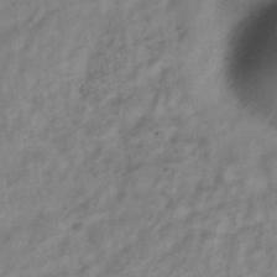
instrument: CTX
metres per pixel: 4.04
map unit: Hve
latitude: -33.5399
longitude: 89.6722
